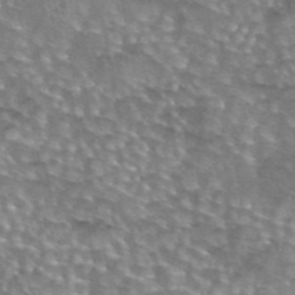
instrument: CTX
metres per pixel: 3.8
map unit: eAb
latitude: 44.4979
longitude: 104.5951
